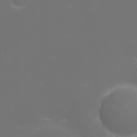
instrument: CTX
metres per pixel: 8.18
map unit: Nhu
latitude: -1.9745
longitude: -75.6694
